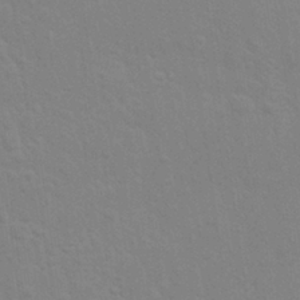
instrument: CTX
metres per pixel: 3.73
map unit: Nhu
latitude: 28.1578
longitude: -64.3467
